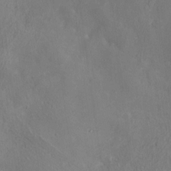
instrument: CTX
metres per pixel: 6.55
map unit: Nhe
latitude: -27.0675
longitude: -110.2523
